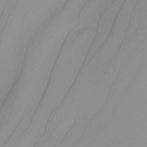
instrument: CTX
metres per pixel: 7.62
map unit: Nhu
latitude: -8.1039
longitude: -95.5560
